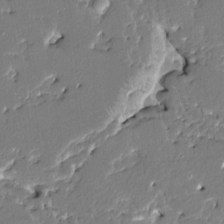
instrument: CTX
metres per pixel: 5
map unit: HNhu
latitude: 6.5357
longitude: -5.7639
